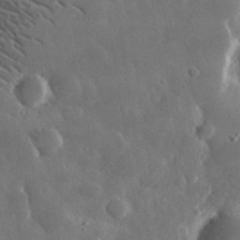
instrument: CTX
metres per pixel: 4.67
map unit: lHvf
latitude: 33.3293
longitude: -87.2348
